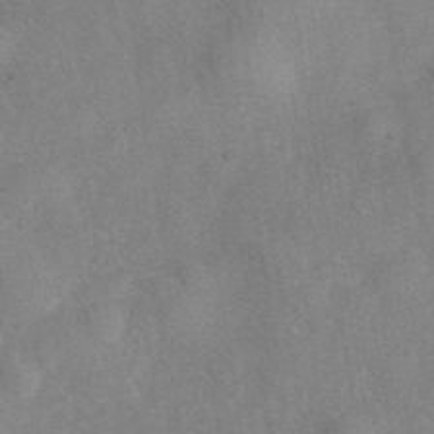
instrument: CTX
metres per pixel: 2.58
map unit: eAb
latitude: 40.1766
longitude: 106.6141
